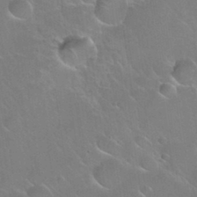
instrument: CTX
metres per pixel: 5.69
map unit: Nhu
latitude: 31.3482
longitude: -54.2333
